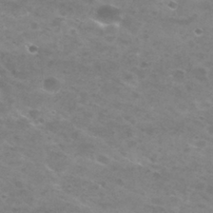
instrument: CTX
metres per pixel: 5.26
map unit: Nhu
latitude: 29.2537
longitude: -47.8395
